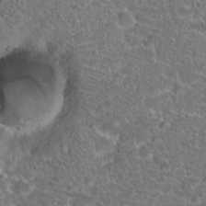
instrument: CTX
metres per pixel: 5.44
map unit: Hto
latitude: 19.9150
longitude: -41.4237
